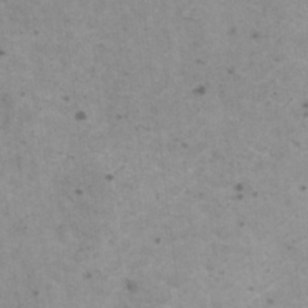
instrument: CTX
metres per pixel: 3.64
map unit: HNhu
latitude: 1.5560
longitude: 2.9352
